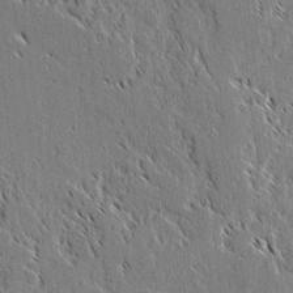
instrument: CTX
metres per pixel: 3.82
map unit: lAvf
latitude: 2.6112
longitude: -106.7057
